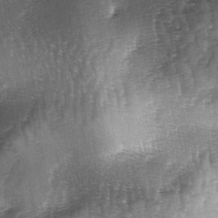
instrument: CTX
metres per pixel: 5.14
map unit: lAa
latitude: -5.1620
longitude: -128.2144
